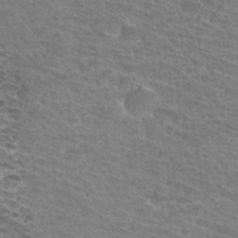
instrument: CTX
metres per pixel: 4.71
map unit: Hto
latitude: 32.3467
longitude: -41.6882
